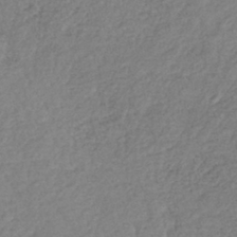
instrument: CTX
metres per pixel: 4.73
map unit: lHb
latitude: -40.6329
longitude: 70.5385
